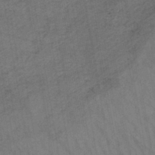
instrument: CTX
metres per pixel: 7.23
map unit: lHb
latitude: -43.5777
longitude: 72.9353
